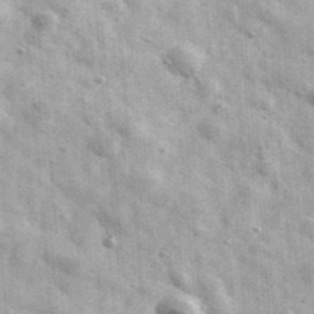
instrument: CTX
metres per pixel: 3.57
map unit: Ave
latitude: 41.1970
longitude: -106.5924
